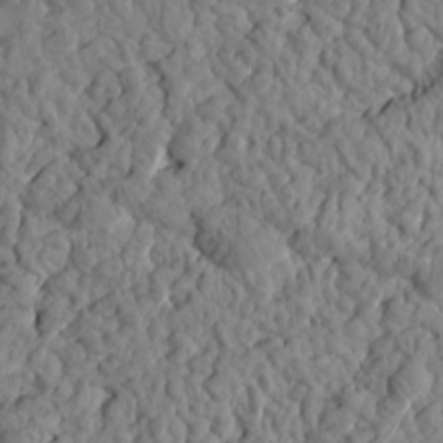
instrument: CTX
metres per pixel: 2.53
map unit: Htu
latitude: 1.2348
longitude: 176.9164
